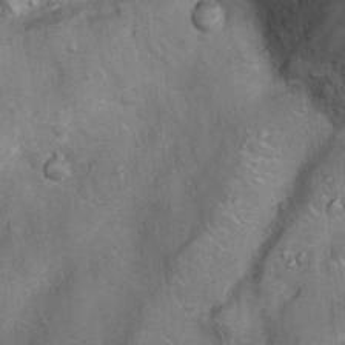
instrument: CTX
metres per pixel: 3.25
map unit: Nhu
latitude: 6.1956
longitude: -23.4804
